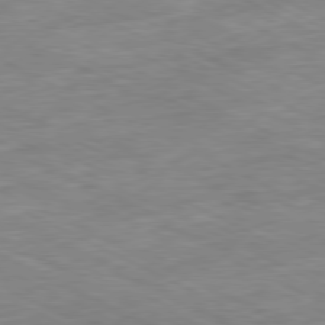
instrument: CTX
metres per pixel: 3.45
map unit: Ap
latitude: -80.8030
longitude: -91.9150
